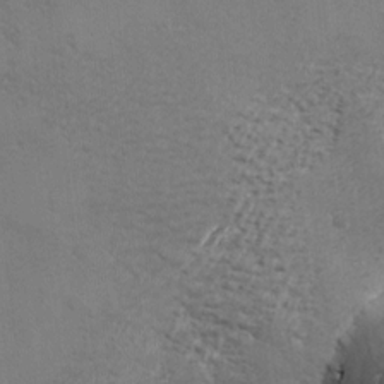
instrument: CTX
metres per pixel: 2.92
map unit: Ave
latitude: -7.0297
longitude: -120.7813
